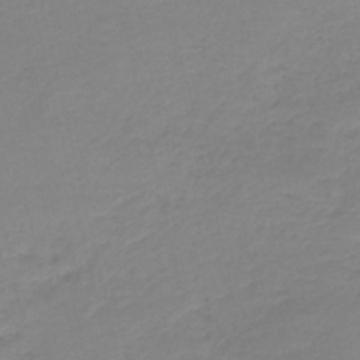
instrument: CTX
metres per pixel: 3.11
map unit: HNb
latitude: -41.3132
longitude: 50.1606
